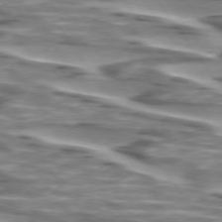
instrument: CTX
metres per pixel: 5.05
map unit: lApd
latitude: 74.3089
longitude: -57.8961
